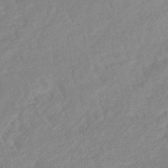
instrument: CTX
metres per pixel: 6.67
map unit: lHb
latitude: -40.1795
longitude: 72.5196
